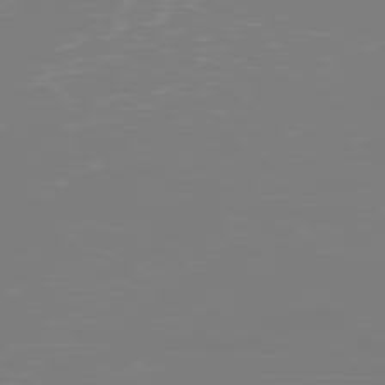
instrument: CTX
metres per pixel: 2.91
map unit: Ap
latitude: -78.7085
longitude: -60.8947
